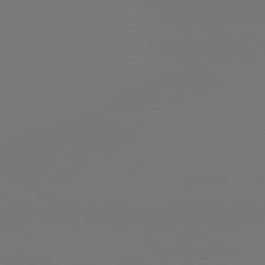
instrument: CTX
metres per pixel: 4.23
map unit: lApd
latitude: 80.6679
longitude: -148.3656
